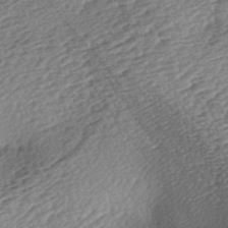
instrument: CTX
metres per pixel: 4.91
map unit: lAa
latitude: -3.0486
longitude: -127.2159
